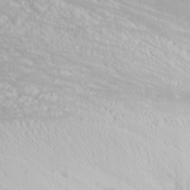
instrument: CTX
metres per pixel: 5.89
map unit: Nhu
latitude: -0.5007
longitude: -78.7624
